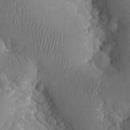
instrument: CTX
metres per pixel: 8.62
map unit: eHh
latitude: 24.4790
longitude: -66.8569
